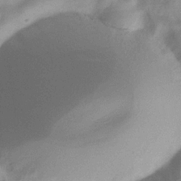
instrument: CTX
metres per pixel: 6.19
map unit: Hve
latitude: -32.5385
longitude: 92.4629
